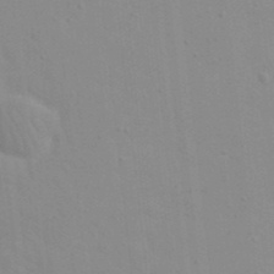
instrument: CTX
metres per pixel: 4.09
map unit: eHh
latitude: 21.2348
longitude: -64.4979
